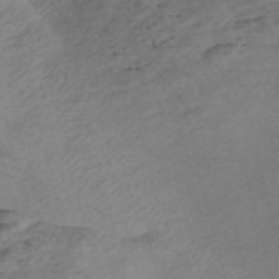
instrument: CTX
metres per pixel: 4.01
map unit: Nve
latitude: -57.5021
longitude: 53.8233
